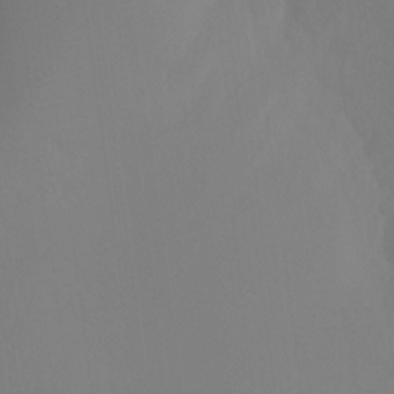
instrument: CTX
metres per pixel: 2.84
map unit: Ht
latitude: -9.7289
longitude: -45.9150
